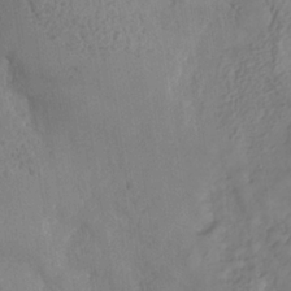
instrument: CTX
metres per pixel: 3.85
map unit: Nhe
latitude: -37.5021
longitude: 139.7289
